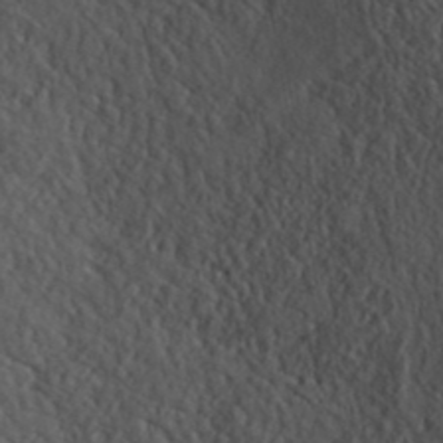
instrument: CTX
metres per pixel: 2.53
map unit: ANa
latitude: 41.4993
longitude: 29.8611
